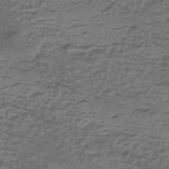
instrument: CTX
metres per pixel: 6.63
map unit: eHh
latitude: -43.1620
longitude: 120.3117
